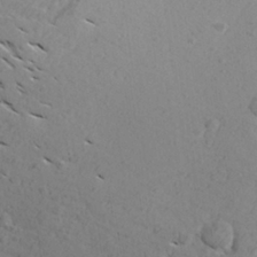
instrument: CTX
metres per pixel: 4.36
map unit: Aa
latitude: 27.0836
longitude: -143.2537
